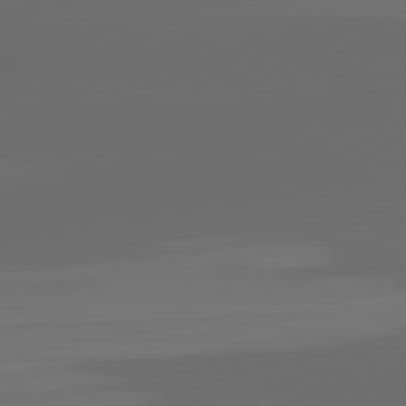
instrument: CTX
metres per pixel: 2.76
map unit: lApd
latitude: 83.1025
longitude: -132.4412
